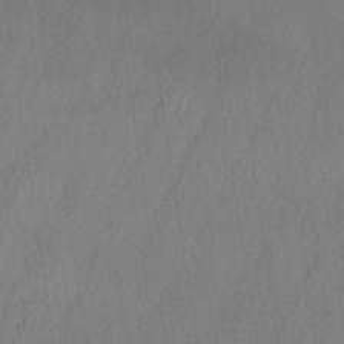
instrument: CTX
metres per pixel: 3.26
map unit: eHh
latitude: 33.1025
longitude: -132.4034
